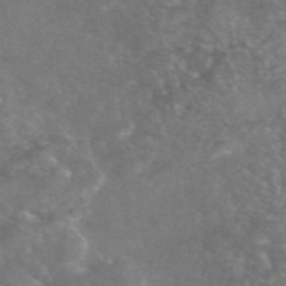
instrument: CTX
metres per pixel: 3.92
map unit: eAb
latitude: 46.9136
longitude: 119.9367
